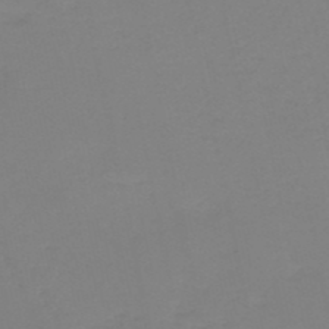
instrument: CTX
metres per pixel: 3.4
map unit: HNb
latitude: -50.6896
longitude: -54.2900
